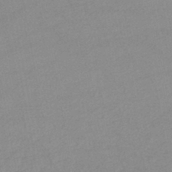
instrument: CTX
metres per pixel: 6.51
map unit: lHb
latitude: -44.1984
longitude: 67.4265
